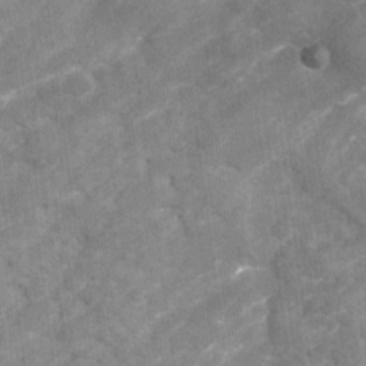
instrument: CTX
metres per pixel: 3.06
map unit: Nhu
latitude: -22.1984
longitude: -55.9717
